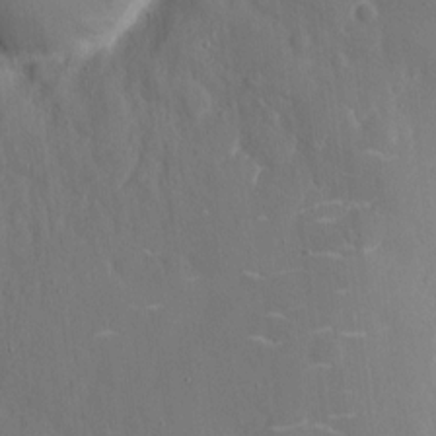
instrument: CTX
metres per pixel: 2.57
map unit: eHh
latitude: 6.6490
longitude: -68.2901
